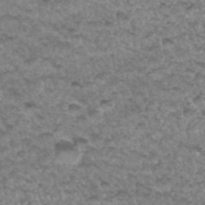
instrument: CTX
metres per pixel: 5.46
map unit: Hto
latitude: 33.9717
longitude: -47.7639
